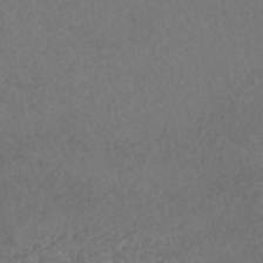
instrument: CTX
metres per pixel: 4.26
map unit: HNhu
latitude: -44.9542
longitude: 95.0108
